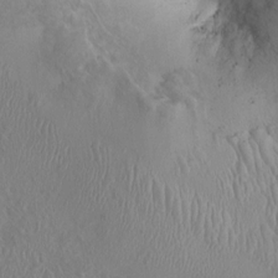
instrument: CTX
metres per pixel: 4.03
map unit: HNhu
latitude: 3.0836
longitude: -6.4601
